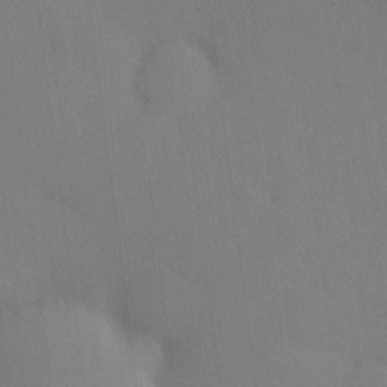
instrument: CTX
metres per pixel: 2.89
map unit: eHh
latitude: 0.3278
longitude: 17.3699
